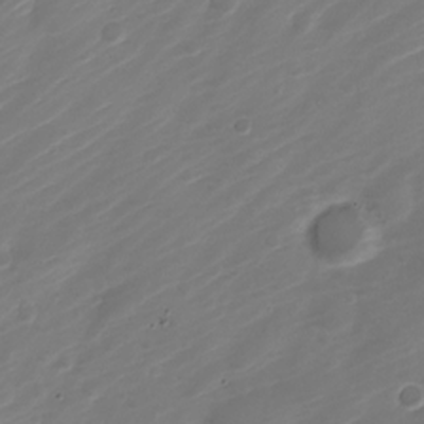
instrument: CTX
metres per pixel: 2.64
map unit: Nve
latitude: -20.8786
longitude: 107.0487
